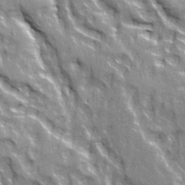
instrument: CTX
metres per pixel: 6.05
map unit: Ave
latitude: 21.1970
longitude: -134.7246
